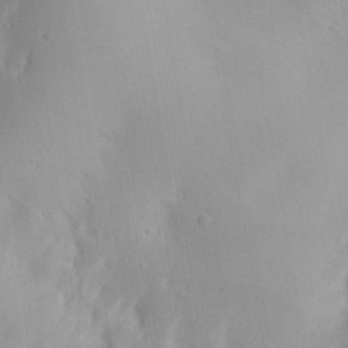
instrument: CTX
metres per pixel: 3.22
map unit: Aa
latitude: 27.1781
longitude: -147.3482
